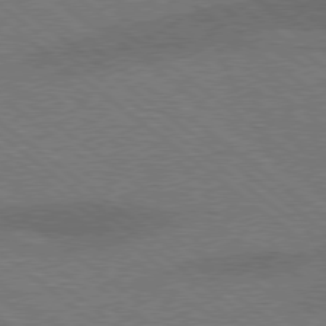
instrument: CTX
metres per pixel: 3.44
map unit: lApd
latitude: 77.4426
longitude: -58.6113
